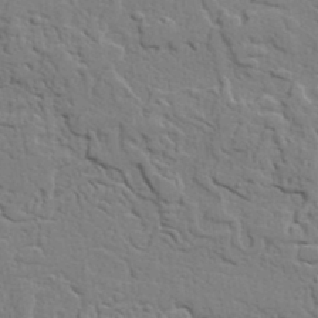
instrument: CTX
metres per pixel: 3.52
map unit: lAvf
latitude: 23.0458
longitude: -110.3279
